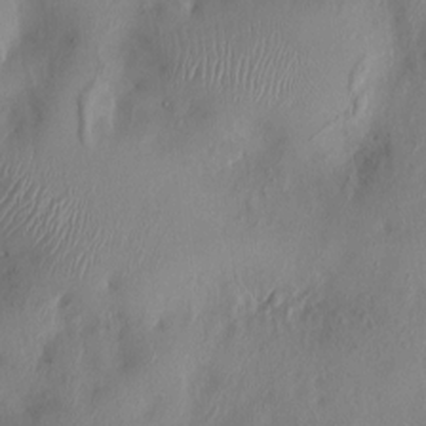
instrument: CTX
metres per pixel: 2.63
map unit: HNhu
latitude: 4.1011
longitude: -4.8191
